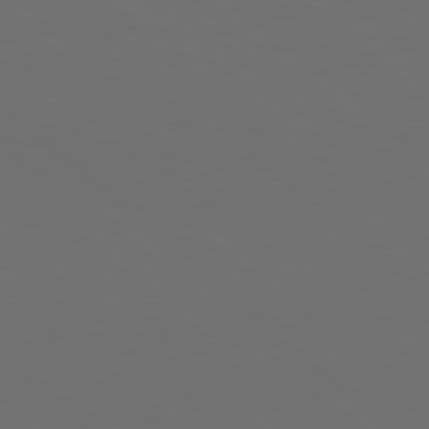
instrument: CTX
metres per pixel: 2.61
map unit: Hpe
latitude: 78.4790
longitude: -175.9717
